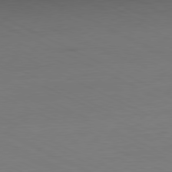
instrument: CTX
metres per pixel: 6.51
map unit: Ap
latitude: -81.3510
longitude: -69.9339
